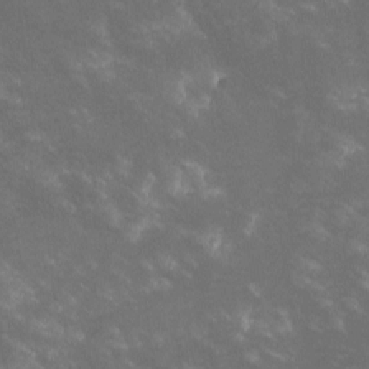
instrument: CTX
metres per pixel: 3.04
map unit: lHvf
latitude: -13.6155
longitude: -101.4238
